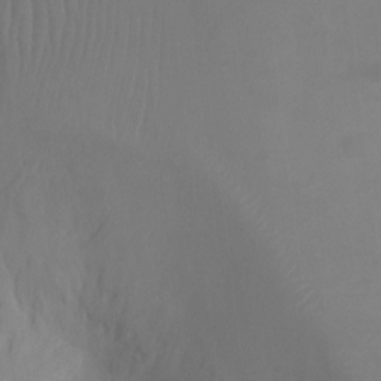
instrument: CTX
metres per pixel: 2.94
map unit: Ht
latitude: -7.8422
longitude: -20.1011
